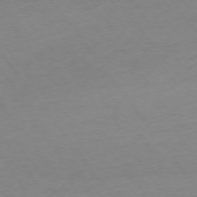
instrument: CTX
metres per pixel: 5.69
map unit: Ap
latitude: -74.8975
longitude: -67.4426
